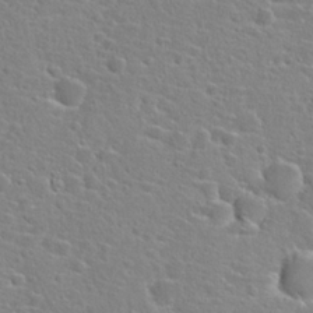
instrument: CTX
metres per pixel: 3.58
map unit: Hto
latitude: 24.3467
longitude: -46.5357
